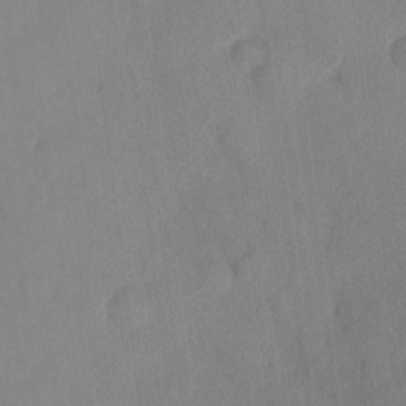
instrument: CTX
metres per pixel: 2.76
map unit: HNhu
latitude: 6.2900
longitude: -3.5182
